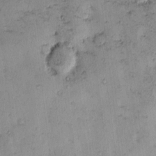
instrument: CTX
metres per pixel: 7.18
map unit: eHh
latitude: -0.1984
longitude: 19.2187
